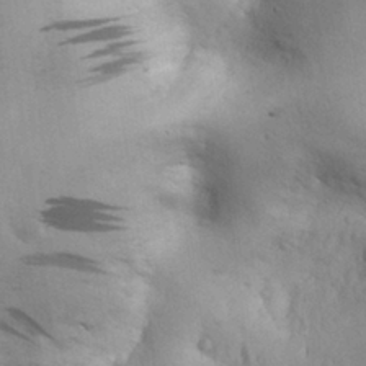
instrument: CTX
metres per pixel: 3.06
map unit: Nhu
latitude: 28.1011
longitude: -71.3670
